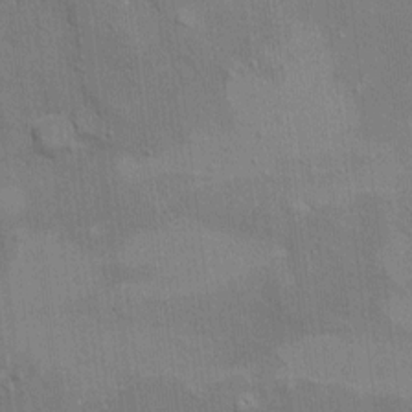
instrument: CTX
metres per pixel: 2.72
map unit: HNhu
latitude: 7.6505
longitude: -4.7435
